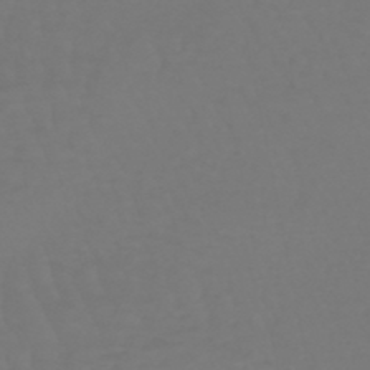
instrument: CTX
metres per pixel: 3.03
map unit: eHb
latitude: -46.8597
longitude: 81.4455
